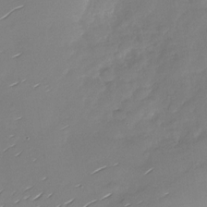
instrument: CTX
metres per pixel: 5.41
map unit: Nhu
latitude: -28.2551
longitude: -60.8380
